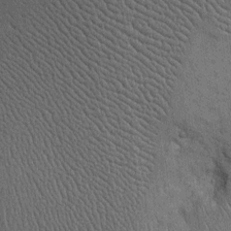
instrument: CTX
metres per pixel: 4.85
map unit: Htu
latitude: -4.0094
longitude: 156.8786
